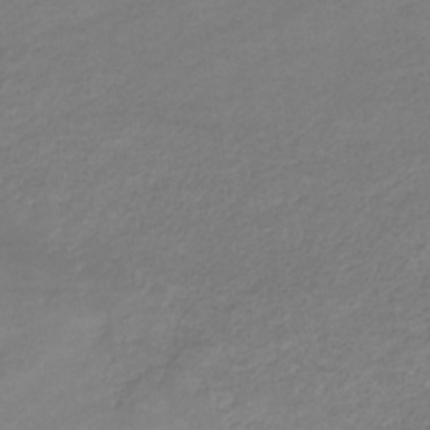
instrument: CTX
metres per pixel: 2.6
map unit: eHb
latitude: -32.3118
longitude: 68.2361
